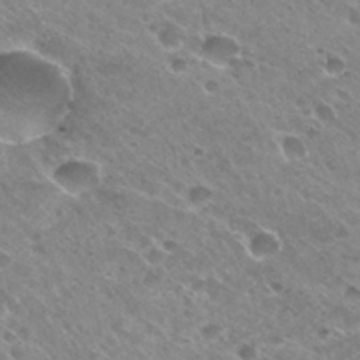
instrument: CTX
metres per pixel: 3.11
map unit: Hto
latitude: 31.2726
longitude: -43.0647
